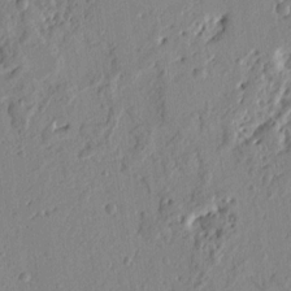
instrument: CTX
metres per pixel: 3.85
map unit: Ht
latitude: 8.5357
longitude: -77.5371
